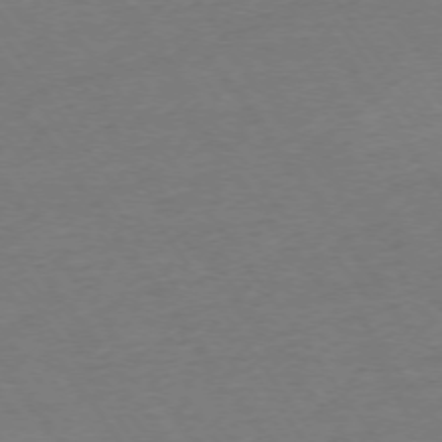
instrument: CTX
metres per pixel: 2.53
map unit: Ap
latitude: -74.3685
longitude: -85.1214
